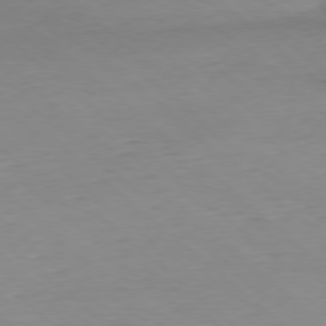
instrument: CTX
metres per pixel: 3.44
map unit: Ap
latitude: -78.0283
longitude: -89.8773
